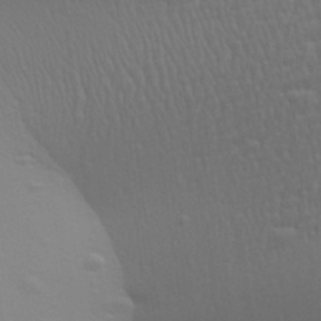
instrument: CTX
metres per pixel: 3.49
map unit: Aa
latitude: 28.9325
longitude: -139.2915
